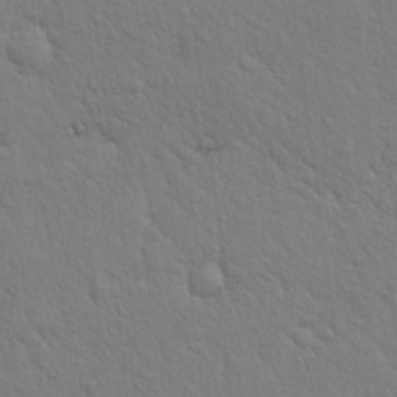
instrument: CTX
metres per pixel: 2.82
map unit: eHh
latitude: 18.3467
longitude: -62.8569
